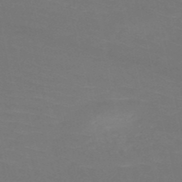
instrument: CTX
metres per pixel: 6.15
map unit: HNb
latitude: -50.6329
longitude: -43.3293
